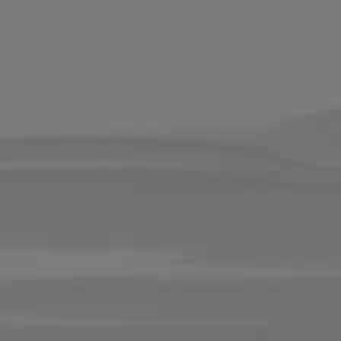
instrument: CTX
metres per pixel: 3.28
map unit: Hpe
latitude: 78.4223
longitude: -137.4616
